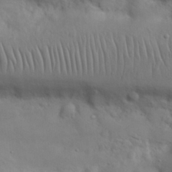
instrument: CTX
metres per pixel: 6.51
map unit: Nhu
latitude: 27.2726
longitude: -68.6680
